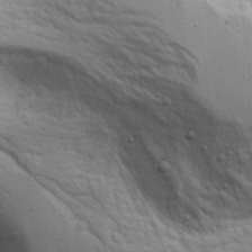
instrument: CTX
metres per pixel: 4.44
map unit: Ave
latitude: 22.8758
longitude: -132.9325
